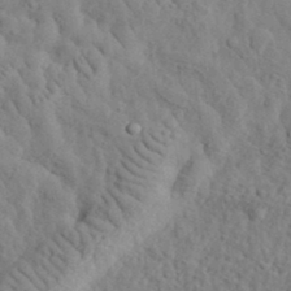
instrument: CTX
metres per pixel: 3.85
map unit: eHh
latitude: 34.8380
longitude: -78.1956
